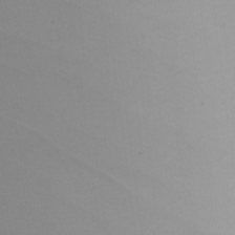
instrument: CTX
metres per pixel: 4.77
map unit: Nhu
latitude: -7.8611
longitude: -95.1403
